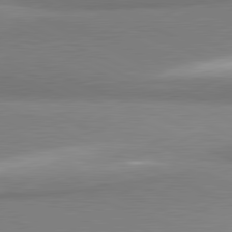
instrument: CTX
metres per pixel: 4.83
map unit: lApd
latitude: 81.2537
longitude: 165.7289
